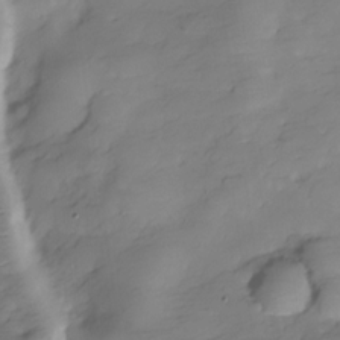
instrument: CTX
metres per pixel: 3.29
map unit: Hve
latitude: -29.0675
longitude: 91.0676
